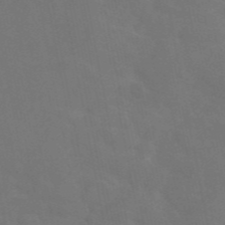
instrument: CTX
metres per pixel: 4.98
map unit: eAb
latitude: 46.2145
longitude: 121.1431
